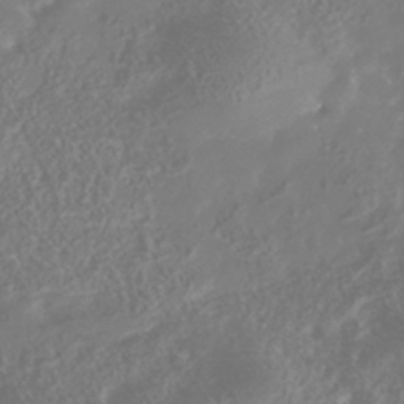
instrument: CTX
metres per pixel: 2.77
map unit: Nhu
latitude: -41.6344
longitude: -84.1200
